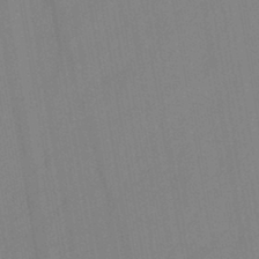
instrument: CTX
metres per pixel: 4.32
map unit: HNb
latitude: -45.6722
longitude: -39.7261
